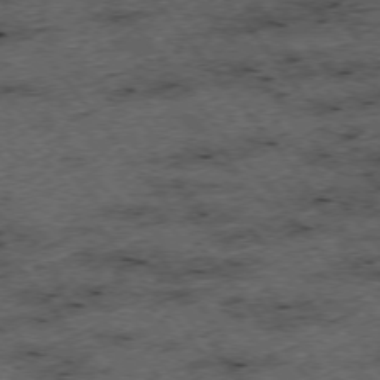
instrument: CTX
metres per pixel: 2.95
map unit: Hpe
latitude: -75.7667
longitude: -18.7624
